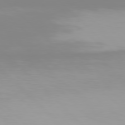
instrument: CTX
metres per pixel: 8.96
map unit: Hpe
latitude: 77.4048
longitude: -132.1767
